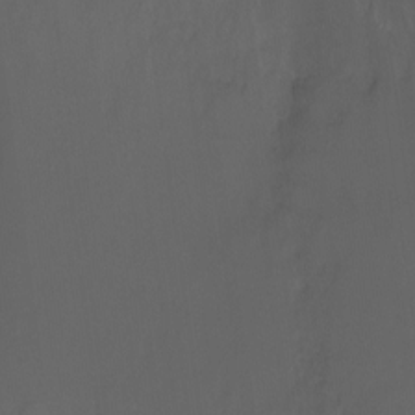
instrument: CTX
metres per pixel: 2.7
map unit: Nhu
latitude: -17.7856
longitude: -45.3859
